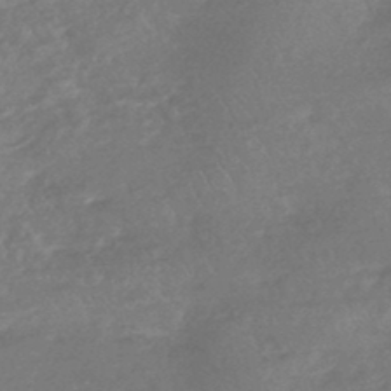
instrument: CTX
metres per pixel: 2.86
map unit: HNhu
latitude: -44.1606
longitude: 92.4629
